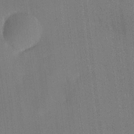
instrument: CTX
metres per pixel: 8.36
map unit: HNhu
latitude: 8.0822
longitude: 16.5196
